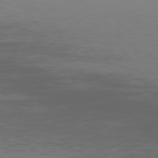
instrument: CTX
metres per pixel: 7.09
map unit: Hpe
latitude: 77.5371
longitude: -124.1388
